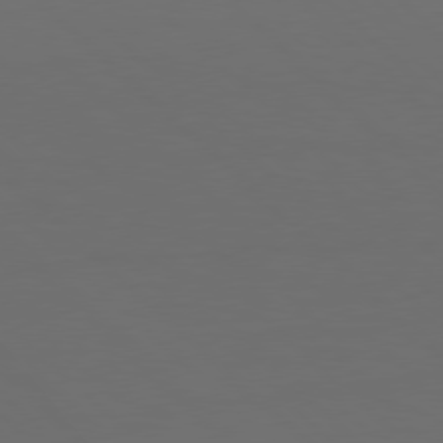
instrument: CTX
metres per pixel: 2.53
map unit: Hpe
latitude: 77.5560
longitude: -164.9703
